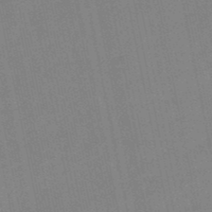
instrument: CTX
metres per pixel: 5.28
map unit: lHb
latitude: -49.3510
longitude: 80.4629
